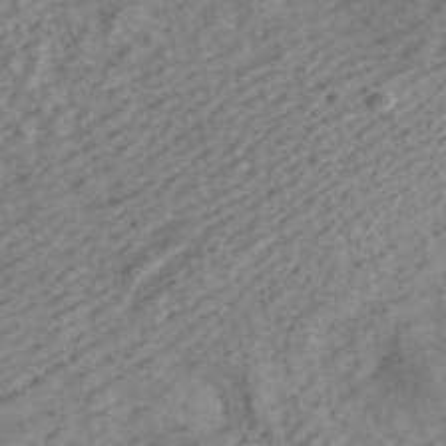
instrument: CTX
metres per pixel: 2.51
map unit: ANa
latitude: 42.5357
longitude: 17.7478
